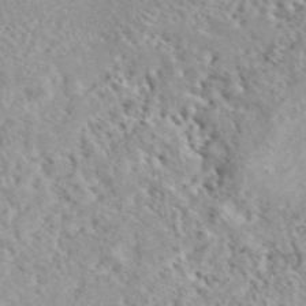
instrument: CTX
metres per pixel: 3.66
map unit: eAb
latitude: 44.4979
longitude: 114.6329
